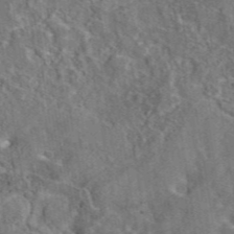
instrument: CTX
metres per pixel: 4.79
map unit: eAb
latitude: 44.6490
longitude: 110.9730
